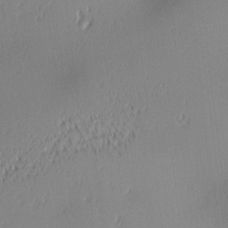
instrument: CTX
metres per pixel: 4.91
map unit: lAa
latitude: 1.5749
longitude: -116.6491
